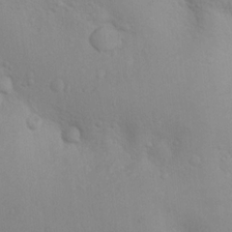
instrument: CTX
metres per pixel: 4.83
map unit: Nhu
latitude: 14.1011
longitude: -28.1389
